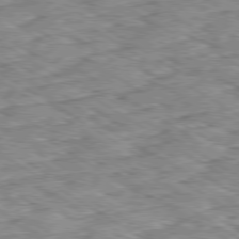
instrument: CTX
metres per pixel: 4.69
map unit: Ap
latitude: -80.0283
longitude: -49.3482
